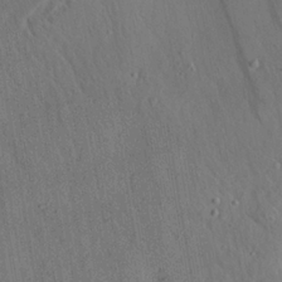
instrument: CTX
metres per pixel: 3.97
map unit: Aa
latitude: 23.1214
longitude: -142.8191
